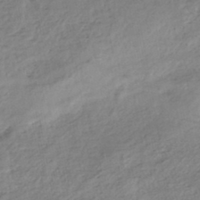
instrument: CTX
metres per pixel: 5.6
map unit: eHh
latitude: -45.5966
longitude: -28.6679
